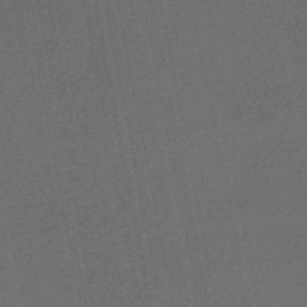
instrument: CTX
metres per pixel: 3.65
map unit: HNhu
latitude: -47.5777
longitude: 99.2187
